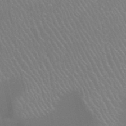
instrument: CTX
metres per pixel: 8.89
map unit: HNhu
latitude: -47.1242
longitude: 30.3306
